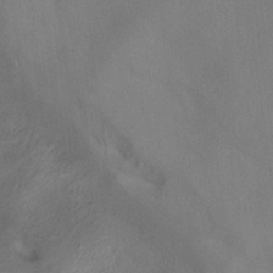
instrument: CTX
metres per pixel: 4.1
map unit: ANa
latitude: -36.6896
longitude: 95.2565
